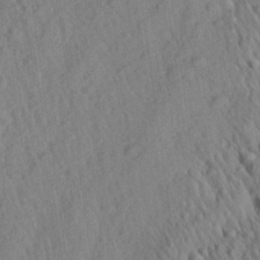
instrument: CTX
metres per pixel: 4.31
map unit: Aa
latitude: 27.0459
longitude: -141.2725
